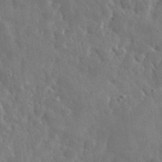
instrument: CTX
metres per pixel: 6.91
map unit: eHh
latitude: 34.0444
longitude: -69.7261
